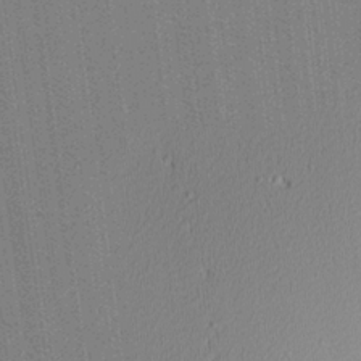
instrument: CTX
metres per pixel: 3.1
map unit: Nhu
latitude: 0.3467
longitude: -78.7813
